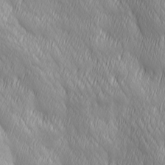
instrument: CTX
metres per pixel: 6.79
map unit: Ave
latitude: 2.6112
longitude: -113.3670
